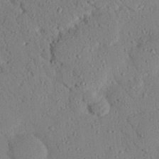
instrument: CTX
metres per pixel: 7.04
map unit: eHh
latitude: 25.7071
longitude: -80.1578
